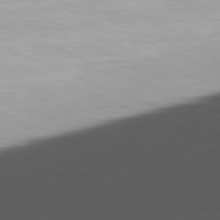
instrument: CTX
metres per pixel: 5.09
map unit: Ap
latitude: -81.8045
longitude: -76.0633
